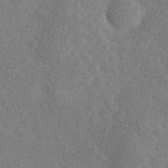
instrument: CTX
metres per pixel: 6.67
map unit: eHh
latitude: 25.2537
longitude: -67.6505
